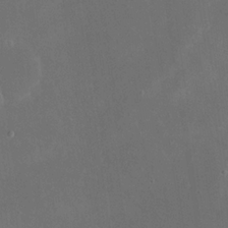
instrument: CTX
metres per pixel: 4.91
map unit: eHh
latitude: 20.1200
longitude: -68.8569
